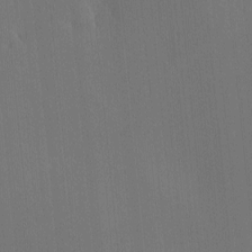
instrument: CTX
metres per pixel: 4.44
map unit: lHvf
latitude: -10.5574
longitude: -103.7072
